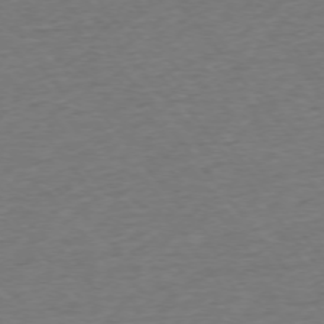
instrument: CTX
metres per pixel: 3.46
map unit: Ap
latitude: -75.1809
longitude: -88.8758
